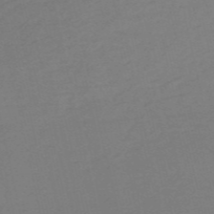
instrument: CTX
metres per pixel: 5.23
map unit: HNb
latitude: -54.7841
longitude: -43.2915
